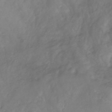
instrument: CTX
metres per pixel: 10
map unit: HNb
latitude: -30.9541
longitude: 62.6518
